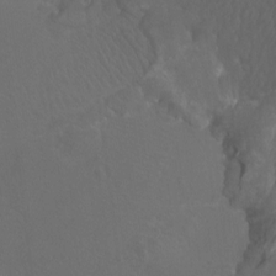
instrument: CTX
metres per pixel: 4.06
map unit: Htu
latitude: -11.8611
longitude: -72.7246
